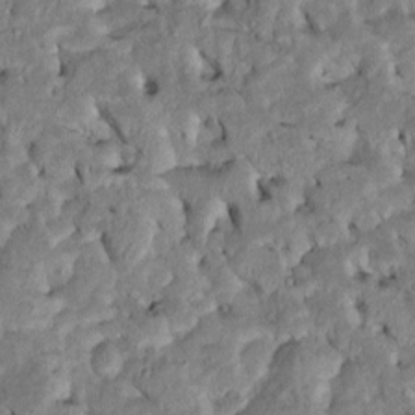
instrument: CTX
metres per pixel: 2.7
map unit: Htu
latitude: -6.7652
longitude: 145.5210
